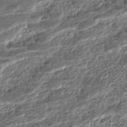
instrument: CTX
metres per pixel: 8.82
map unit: ANa
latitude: -41.9745
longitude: 109.2754
